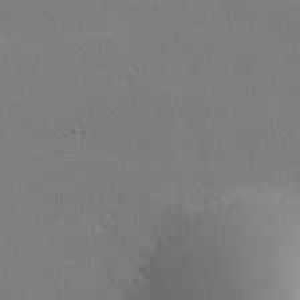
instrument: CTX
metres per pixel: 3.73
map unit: lHvf
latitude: -11.8234
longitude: -101.1781
